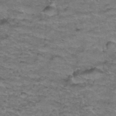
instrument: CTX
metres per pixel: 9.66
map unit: Hto
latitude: 38.4223
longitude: -43.5182
